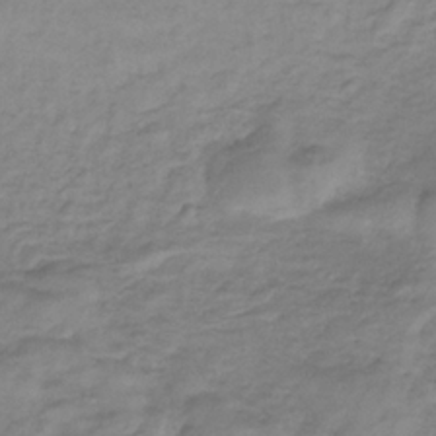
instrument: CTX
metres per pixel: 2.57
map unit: lHb
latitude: -33.8989
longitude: 66.3306
